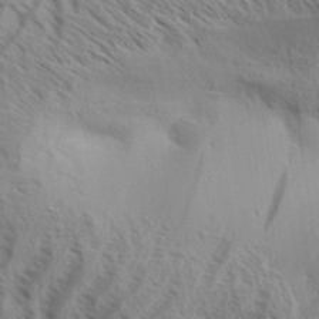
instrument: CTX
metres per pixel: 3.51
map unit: Aa
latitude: 33.2159
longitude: -138.7246
